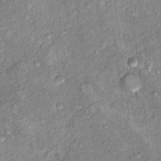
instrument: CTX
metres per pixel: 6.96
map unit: Hto
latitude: 10.4790
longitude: -37.6127
